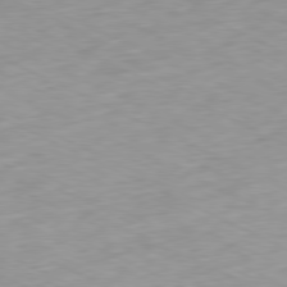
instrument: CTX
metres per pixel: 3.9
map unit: Ap
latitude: -80.2173
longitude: -67.3481
